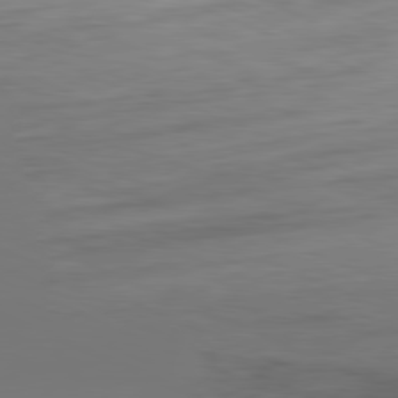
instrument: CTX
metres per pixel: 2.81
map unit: Ap
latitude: -81.6722
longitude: -60.3278
